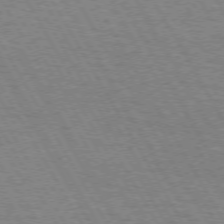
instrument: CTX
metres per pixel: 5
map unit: Hpe
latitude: 72.3846
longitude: -128.8191
